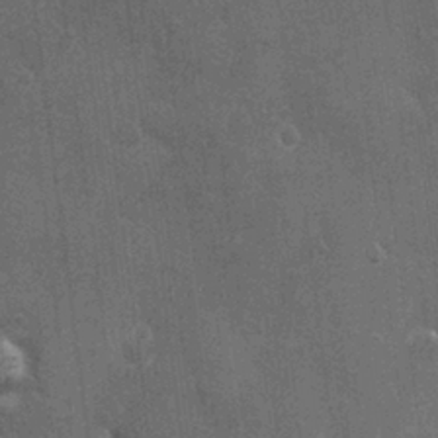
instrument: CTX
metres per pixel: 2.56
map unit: Ht
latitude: -3.4076
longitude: -15.5183
